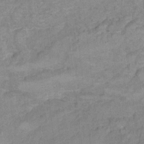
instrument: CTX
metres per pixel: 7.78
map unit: Hto
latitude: 6.9514
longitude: -36.7246
